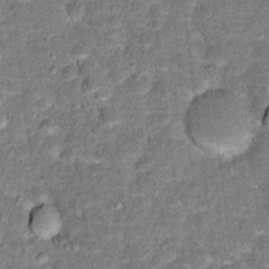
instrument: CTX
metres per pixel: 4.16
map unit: Hto
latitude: 15.6694
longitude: -38.7435
